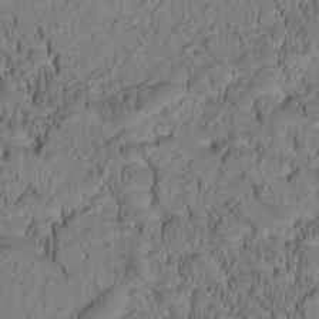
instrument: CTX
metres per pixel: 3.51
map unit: Htu
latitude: -2.4817
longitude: 172.0472
